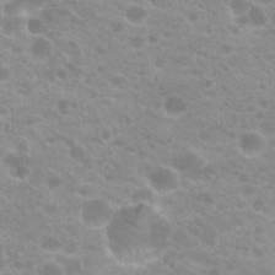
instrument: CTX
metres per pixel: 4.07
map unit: Hto
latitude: 20.5168
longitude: -37.0459
